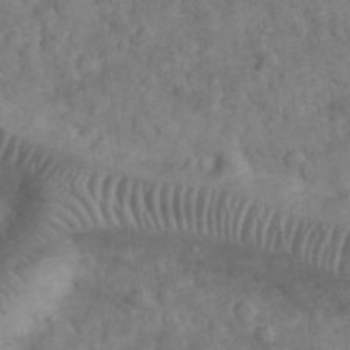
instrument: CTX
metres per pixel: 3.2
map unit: eHh
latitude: 33.4804
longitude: -68.9136
